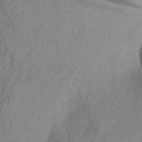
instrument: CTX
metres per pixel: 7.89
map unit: Aa
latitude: 22.2145
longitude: -147.9151
